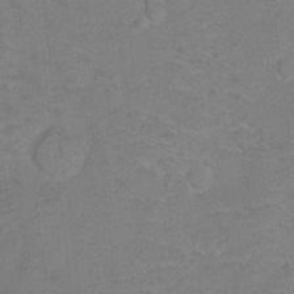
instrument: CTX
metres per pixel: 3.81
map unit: Ht
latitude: -8.5196
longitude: -36.7058
